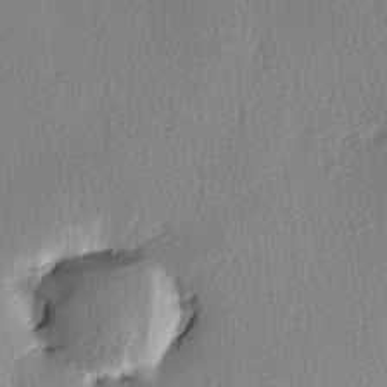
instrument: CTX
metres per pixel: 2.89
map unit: Ave
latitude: 3.4615
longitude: -111.9528
